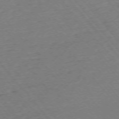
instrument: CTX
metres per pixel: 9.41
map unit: Ap
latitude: -75.2376
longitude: -81.0080
